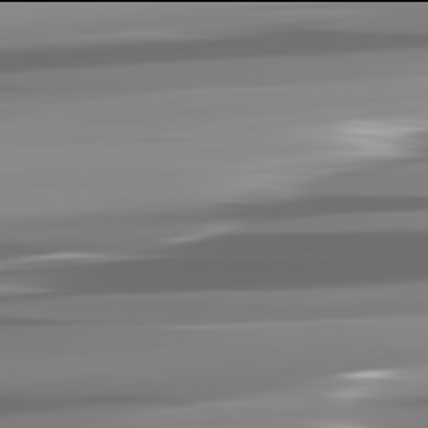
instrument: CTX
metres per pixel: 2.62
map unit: lApd
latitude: 81.9906
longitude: -136.0444
